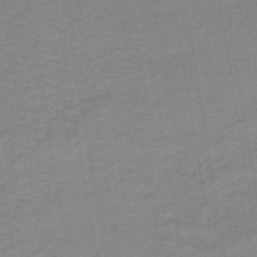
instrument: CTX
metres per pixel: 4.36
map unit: HNb
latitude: -44.2173
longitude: 51.7666
